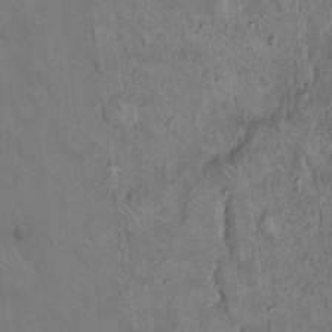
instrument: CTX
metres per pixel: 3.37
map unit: Hto
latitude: 14.4979
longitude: -57.6504
